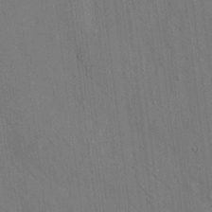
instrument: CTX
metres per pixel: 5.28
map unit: HNhu
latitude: 12.4790
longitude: 10.0661
